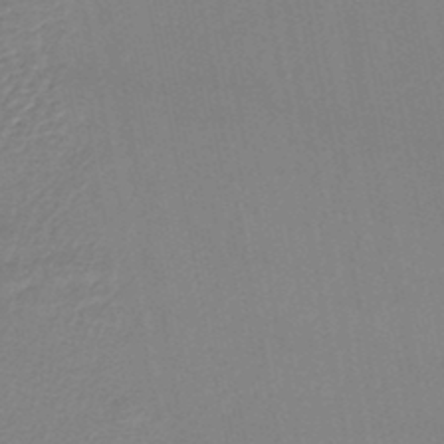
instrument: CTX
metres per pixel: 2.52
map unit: lHb
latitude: -44.9164
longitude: 76.7841
